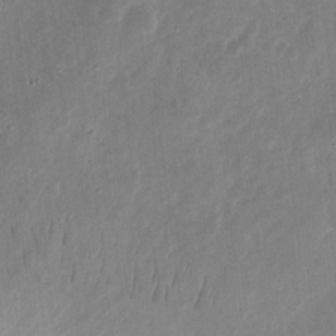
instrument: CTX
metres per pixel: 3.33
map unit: eHh
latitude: 9.1970
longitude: -72.2145
